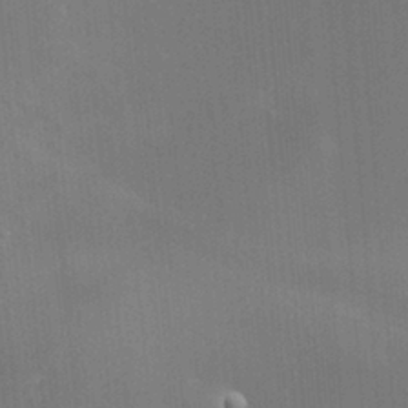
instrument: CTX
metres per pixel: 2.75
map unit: HNhu
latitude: 5.0458
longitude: 9.0108
